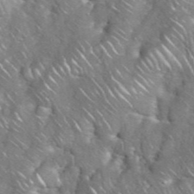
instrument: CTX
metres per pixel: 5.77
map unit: eHh
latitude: 38.4412
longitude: -59.0081
